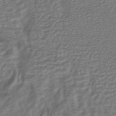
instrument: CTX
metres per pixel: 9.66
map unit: HNhu
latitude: -45.4454
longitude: 101.3320
